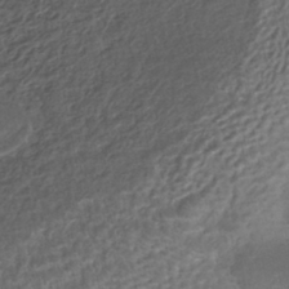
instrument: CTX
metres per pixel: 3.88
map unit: HNhu
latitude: -40.5574
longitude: 95.3887
